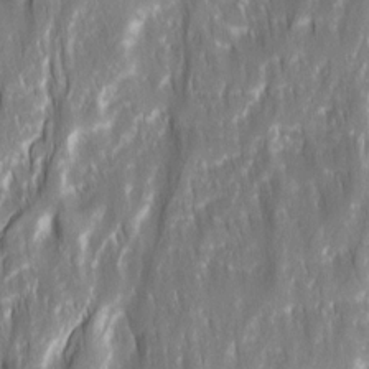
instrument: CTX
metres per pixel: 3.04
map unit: Ave
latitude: 15.3293
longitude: -134.8947
